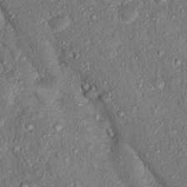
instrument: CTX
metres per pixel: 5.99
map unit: Nhu
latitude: 15.7828
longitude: -30.2901
